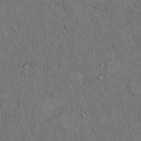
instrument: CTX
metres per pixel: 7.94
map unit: Hto
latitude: 7.8394
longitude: -60.3656
